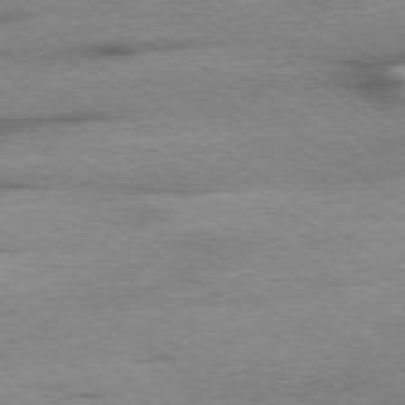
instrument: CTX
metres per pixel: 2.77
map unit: Ap
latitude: -79.0675
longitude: -91.5938
